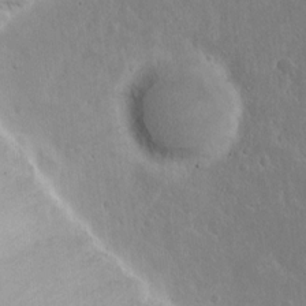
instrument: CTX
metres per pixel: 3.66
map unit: eHh
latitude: 15.8584
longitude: -71.8205
